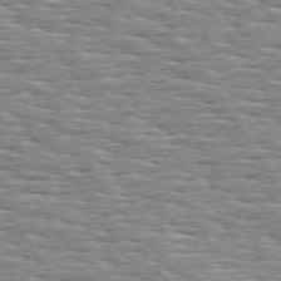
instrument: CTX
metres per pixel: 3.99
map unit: Hpe
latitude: 73.9528
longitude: -137.5371
